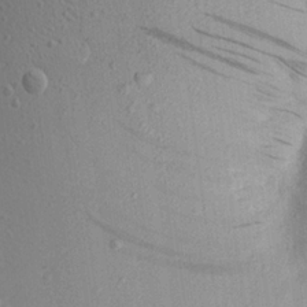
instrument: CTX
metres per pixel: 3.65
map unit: Aa
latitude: 21.3482
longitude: -143.5560
